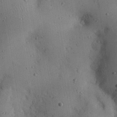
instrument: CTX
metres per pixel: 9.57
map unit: eHh
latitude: 24.9702
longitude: -71.7638
